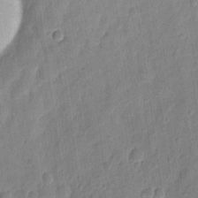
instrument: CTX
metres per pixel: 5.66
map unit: eHh
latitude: 7.7639
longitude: -74.2523
